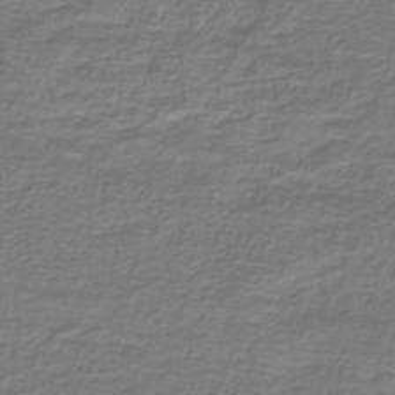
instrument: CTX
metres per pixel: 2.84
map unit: lHb
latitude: -42.9541
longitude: 56.9541
